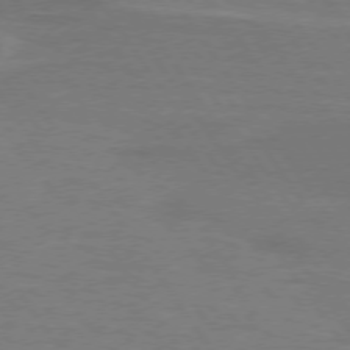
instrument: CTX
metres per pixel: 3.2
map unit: lApd
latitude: 74.4412
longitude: -66.7435
